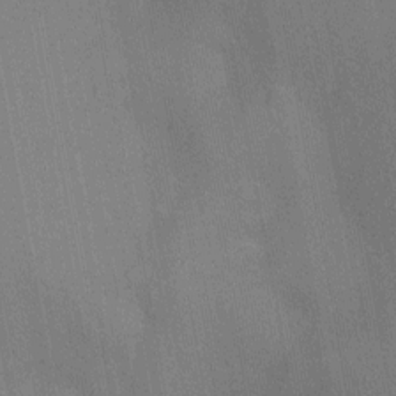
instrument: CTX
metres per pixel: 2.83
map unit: Nhu
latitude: -11.8422
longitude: -21.8961
